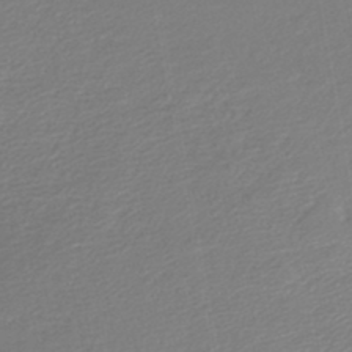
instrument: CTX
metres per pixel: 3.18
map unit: lHb
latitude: -45.0486
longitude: 60.9164
